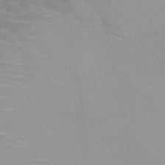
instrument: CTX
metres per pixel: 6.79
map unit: HNb
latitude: -46.9541
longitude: -46.0633
